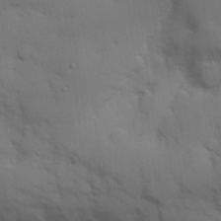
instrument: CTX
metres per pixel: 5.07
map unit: Hve
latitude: 24.9135
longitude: 148.3685
